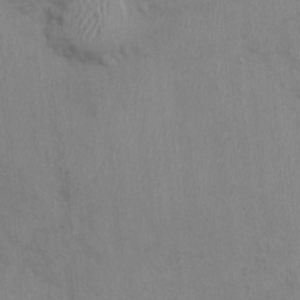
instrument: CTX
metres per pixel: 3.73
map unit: Nhu
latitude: -0.5952
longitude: -15.0459
